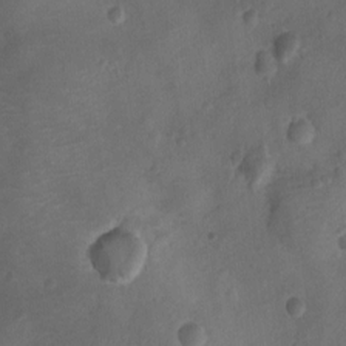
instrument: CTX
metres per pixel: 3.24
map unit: Ht
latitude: -10.3684
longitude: -22.4601
